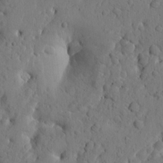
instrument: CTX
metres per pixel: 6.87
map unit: Htu
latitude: -2.1983
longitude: 170.6141
